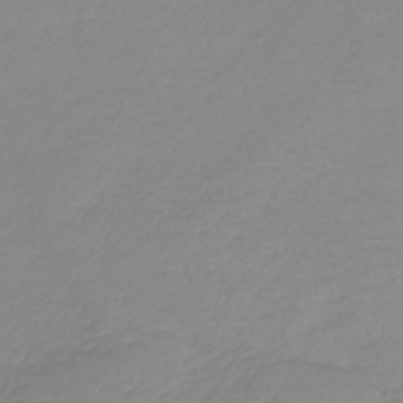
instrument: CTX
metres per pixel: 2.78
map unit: lHb
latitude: -41.7666
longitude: 71.1242
